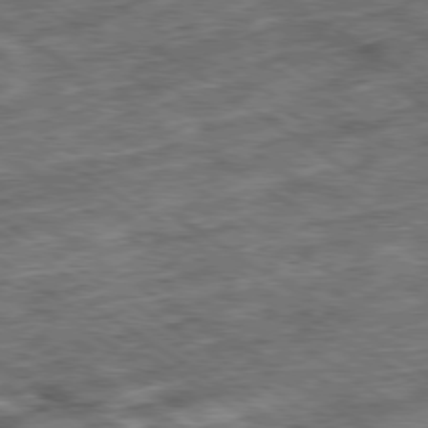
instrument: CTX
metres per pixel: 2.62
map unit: Ap
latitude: -79.7666
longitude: -49.9339
